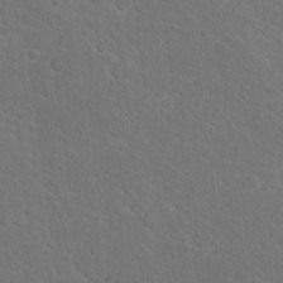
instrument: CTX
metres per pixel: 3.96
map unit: Hto
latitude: 17.9339
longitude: -37.1214
